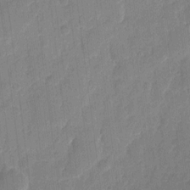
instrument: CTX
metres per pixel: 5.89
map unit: eHh
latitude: 9.4804
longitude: -66.6112
